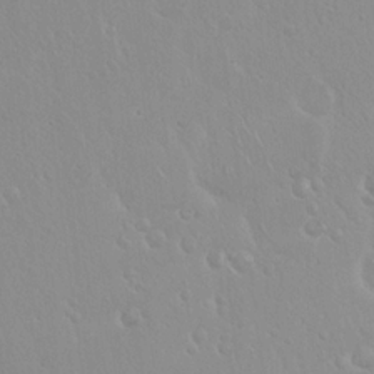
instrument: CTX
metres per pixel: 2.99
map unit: Hto
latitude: 17.6883
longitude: -57.9339
